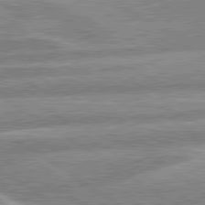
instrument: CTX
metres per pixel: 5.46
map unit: lApd
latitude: 80.1767
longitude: -164.3845
